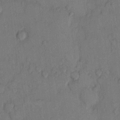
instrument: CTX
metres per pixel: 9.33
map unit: Hto
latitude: 10.4601
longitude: -58.5735
